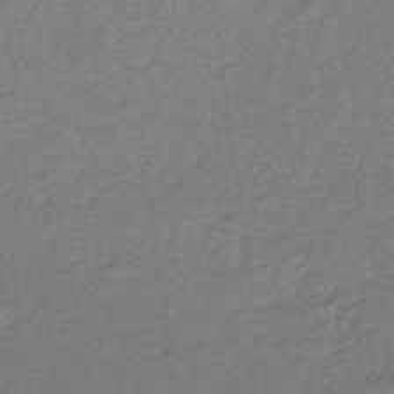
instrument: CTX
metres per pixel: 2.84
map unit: lHb
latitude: -33.0865
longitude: 65.0676
